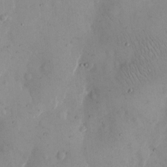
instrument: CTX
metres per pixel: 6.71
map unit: eHh
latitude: 11.7072
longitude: -62.2145
